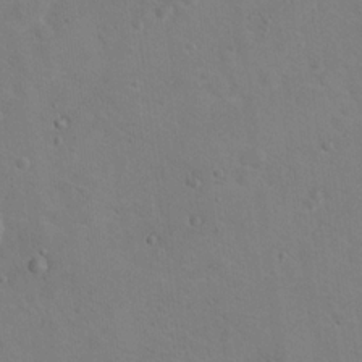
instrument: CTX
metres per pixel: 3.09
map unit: Hto
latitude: 17.8583
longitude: -39.5182
